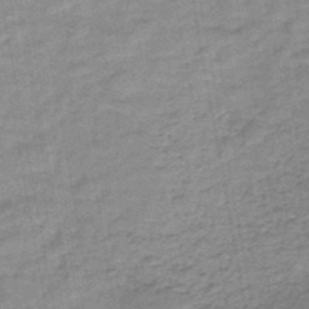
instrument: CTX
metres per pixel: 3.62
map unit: HNb
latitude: -46.5384
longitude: -37.5560
